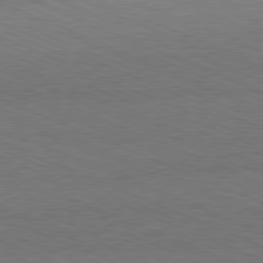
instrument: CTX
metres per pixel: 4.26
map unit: Hpe
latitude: -81.6911
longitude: 16.8408
